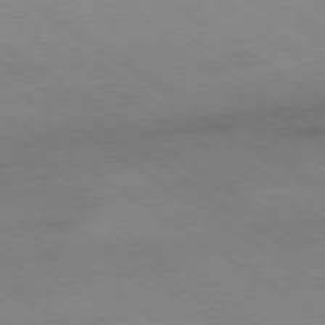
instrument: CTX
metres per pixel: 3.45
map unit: Hpe
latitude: -78.8408
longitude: -21.4427
